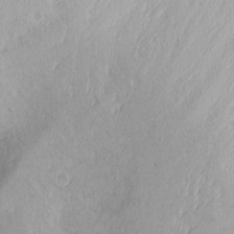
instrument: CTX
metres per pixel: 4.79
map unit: Nhu
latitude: -1.4266
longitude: -73.7639
